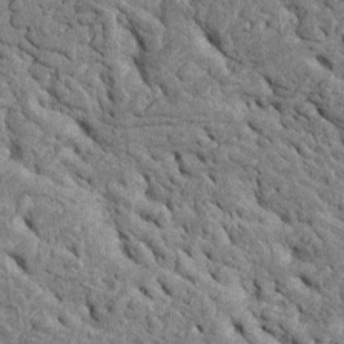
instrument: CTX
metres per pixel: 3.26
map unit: Htu
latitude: -4.6896
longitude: 153.5210
